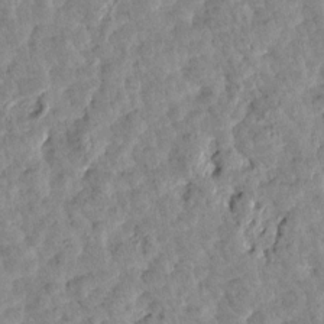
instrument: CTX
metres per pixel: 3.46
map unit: Htu
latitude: 1.9339
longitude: -179.6694
